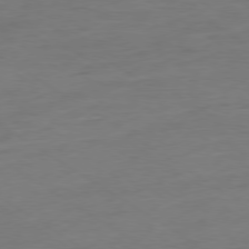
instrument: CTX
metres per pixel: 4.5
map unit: Ap
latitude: -79.6533
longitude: -54.4223
